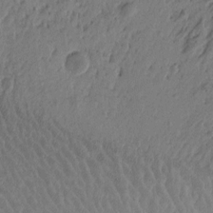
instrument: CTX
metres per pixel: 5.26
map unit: Htu
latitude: -4.2550
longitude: 179.8044
